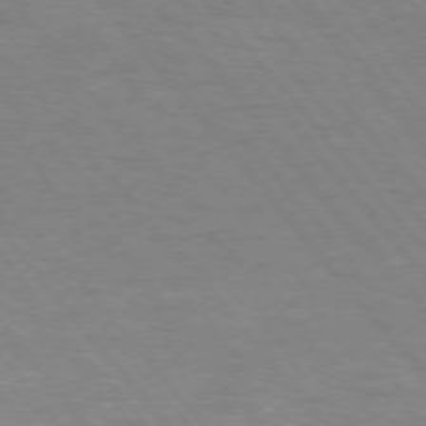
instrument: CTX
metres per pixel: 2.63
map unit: Ap
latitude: -75.9367
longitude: -66.9891
